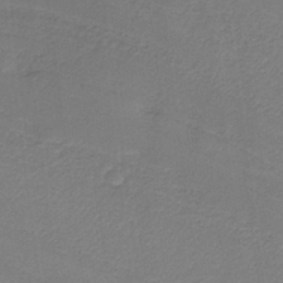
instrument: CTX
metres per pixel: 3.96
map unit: lHb
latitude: -37.8989
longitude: 58.5195
